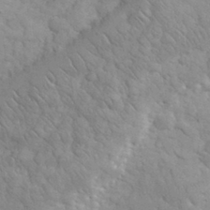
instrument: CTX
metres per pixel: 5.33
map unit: eHh
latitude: 32.4034
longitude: -68.8569
